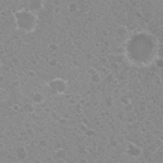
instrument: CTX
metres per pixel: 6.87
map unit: Nhu
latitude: 7.9528
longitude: -20.8947
